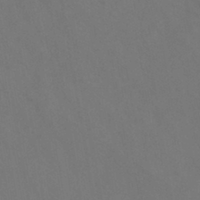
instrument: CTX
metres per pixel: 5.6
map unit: HNb
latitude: -44.2928
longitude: -41.4426
